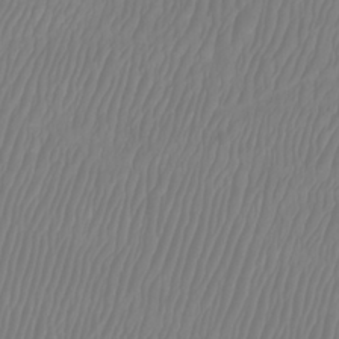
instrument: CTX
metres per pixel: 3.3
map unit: Htu
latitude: -8.5007
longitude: -74.7624
